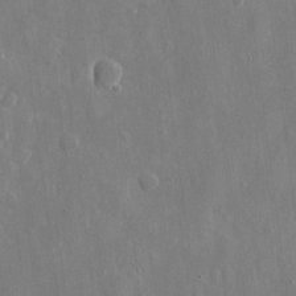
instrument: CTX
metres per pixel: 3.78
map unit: eHh
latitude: 10.0633
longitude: -69.8017
